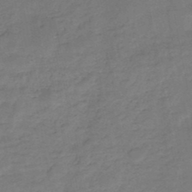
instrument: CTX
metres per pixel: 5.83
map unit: HNb
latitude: -48.6519
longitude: -39.3671
